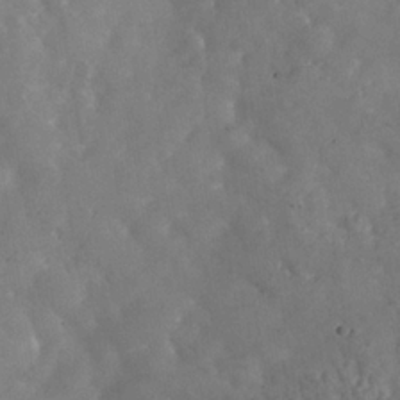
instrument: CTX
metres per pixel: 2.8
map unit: Nhe
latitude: -37.3887
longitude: -86.2522
